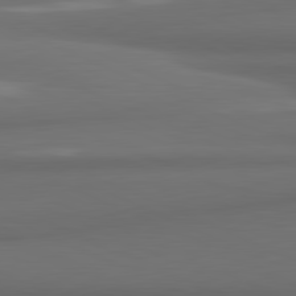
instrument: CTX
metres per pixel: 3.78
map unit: lApd
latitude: 81.7072
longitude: 171.9367
